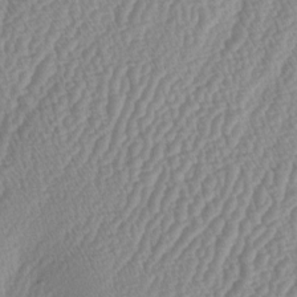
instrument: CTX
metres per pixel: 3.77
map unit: lAa
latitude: -5.2187
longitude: -129.5371
